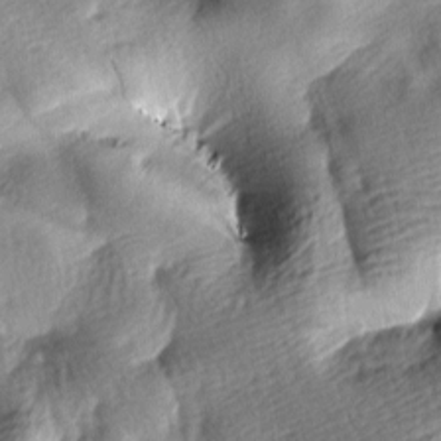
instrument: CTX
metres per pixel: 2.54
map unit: lAa
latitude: -8.8408
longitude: -126.5357
